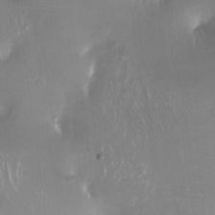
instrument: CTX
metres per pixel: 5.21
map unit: Ht
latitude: -14.8030
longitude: -41.1970
